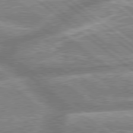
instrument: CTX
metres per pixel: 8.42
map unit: lApd
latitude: 79.1592
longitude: -158.2523
